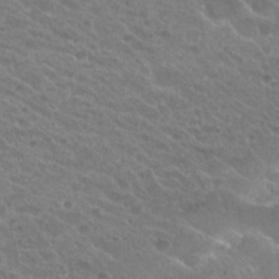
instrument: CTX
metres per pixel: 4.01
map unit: Hto
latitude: 26.1389
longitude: -35.7449
